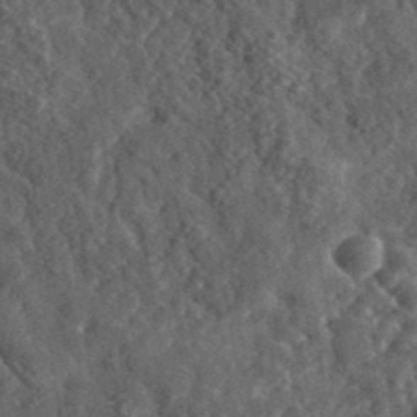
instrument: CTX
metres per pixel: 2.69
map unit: eHh
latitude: 36.3467
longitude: -79.7828
